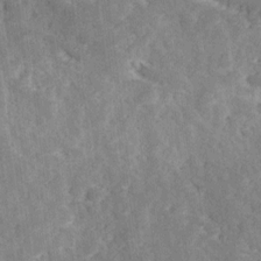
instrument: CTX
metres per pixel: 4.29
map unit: Ave
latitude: 18.1011
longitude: -135.4237
